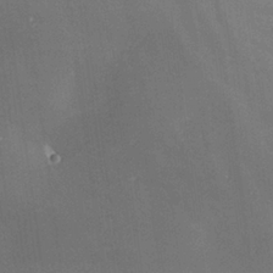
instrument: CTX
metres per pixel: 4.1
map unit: lHvf
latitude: 25.6693
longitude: 141.0108
